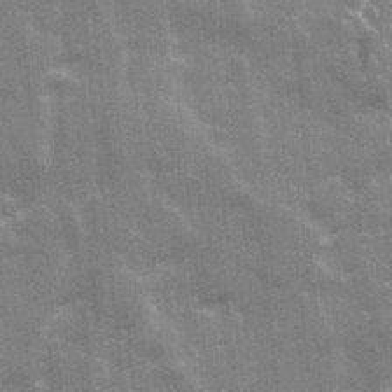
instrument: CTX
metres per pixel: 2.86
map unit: Ave
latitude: 21.5371
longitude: -133.4049
